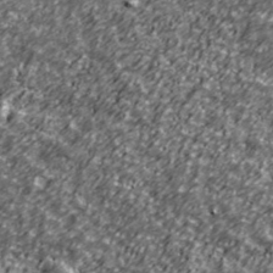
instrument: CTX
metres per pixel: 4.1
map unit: Ave
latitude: 41.3859
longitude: -113.9339
